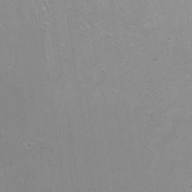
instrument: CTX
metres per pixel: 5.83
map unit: Hto
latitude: -8.3873
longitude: -43.2726
